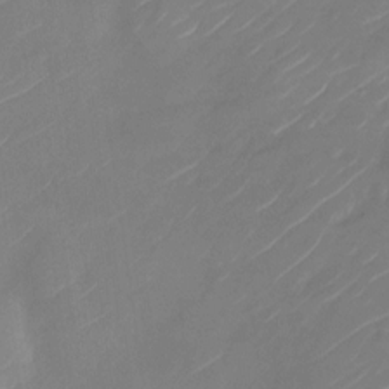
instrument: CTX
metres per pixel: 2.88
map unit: Nhu
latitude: -28.9920
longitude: -72.4034
